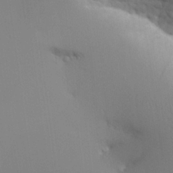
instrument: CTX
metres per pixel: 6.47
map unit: Aa
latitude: 21.3293
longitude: -142.6680
